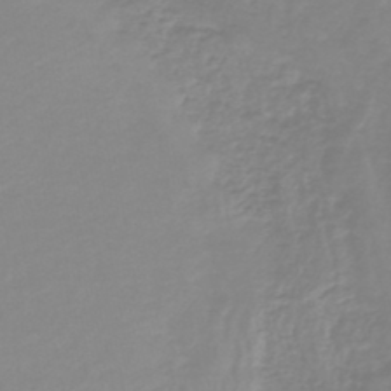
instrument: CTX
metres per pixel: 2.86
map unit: lHb
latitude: -44.1039
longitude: 62.1794
